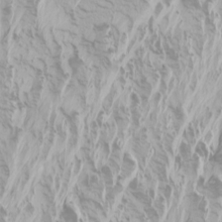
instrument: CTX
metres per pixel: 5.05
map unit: Htu
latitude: -6.4251
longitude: -72.1389
